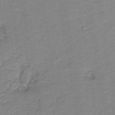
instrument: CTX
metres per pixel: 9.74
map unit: HNb
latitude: -40.4440
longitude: 50.4062
